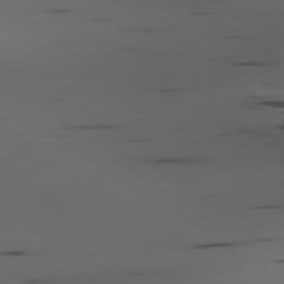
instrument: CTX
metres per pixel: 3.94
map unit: Ap
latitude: -79.3320
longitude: -62.2334
